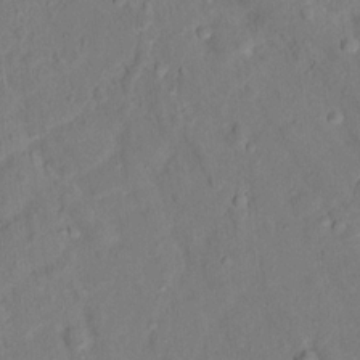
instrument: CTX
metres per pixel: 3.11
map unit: Hto
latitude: 14.9514
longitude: -36.3656
